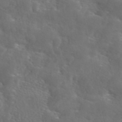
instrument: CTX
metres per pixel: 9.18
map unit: eAb
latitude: 45.7638
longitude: 125.6155
